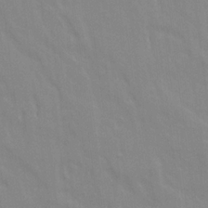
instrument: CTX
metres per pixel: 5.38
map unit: Ave
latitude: 21.5749
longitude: -134.2711
